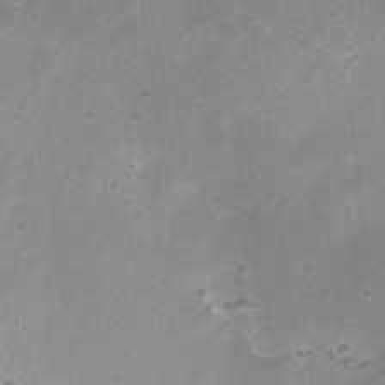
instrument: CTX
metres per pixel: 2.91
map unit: Nhu
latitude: 1.7449
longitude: -15.7261
